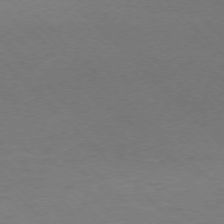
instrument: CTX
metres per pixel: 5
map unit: Ap
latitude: -76.8408
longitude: -85.4427
